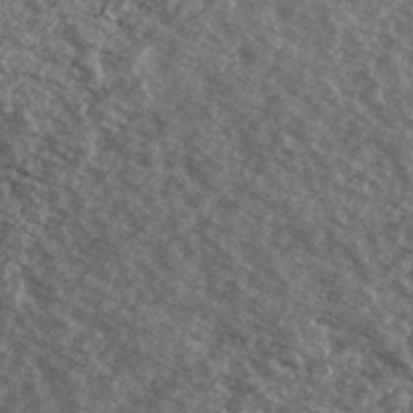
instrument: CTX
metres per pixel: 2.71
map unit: Ave
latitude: 39.1025
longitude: -110.4601
